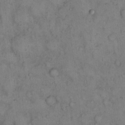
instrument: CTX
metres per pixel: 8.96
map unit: eHh
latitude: 15.2348
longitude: -64.1389
